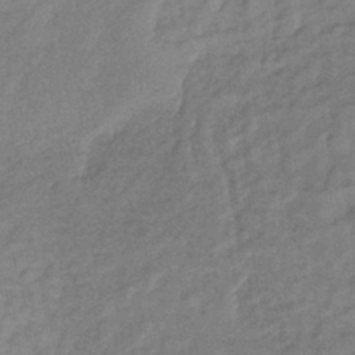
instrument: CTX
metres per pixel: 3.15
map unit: lHb
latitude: -40.7652
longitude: 75.1620
